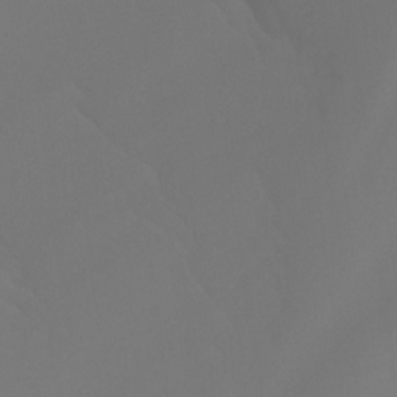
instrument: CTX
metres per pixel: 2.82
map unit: Hto
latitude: -7.8611
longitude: -51.7449
